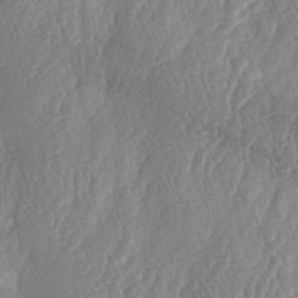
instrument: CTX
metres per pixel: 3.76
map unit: lAa
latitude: -5.5399
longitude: -129.7261
